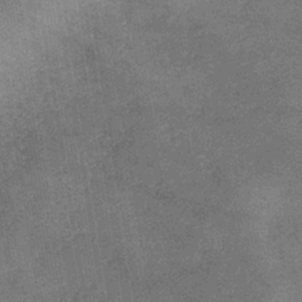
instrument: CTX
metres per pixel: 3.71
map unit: lHb
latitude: -40.1039
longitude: 75.9367
